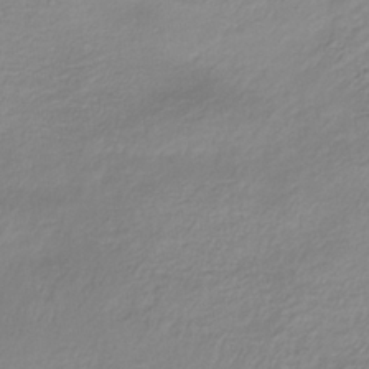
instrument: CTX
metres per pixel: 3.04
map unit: HNb
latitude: -33.9367
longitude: 64.1984
